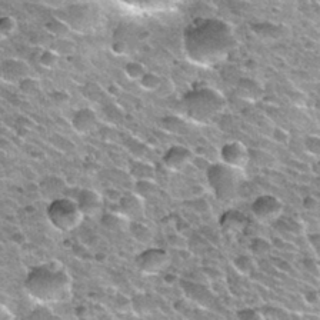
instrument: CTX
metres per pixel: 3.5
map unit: Nhu
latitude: 32.4790
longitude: -52.5734
